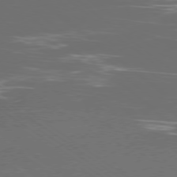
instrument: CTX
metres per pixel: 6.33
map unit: Ap
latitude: -78.5762
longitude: -94.7624
